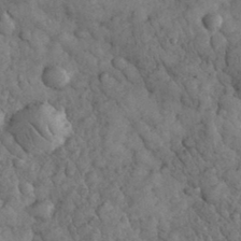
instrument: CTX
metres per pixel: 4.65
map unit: eHh
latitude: 32.8380
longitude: -68.3090
